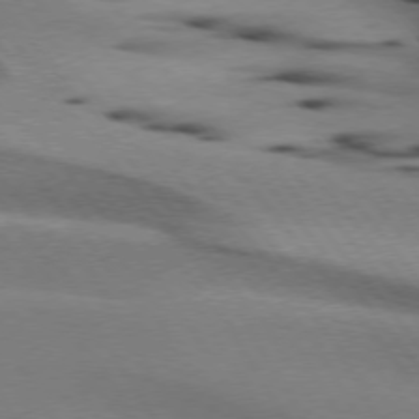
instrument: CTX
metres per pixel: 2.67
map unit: lApd
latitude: 74.8380
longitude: -65.7827
